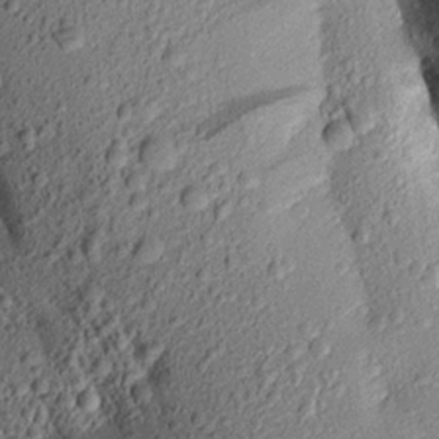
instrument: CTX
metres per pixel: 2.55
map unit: Aa
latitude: 16.2712
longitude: -146.8947
